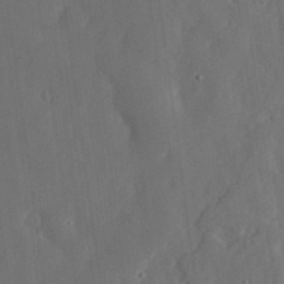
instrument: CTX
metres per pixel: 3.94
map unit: lHvf
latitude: 19.4237
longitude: -113.1970
